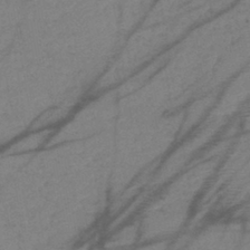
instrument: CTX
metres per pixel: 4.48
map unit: eHb
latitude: -40.3117
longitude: 77.7667
